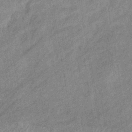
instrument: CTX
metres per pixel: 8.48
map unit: eHb
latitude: -41.0108
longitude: 81.8989
